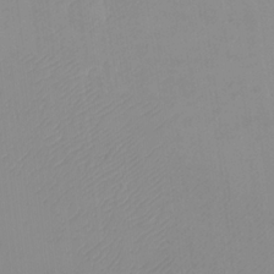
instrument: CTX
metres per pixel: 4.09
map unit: Nhu
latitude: -0.1795
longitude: -78.6680
